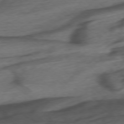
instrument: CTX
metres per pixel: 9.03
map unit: Ap
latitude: -76.5574
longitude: -76.8569
